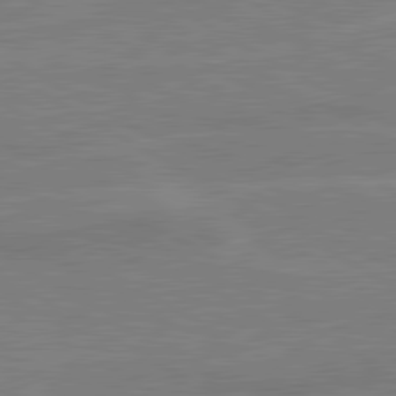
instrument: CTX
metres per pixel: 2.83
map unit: lApd
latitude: 80.5735
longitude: 122.3873
